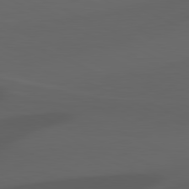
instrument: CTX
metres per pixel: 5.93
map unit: lApd
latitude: 81.5560
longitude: 123.7478
